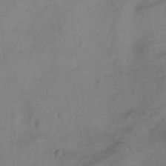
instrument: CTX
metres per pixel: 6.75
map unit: Ht
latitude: -4.8219
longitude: -16.8569
